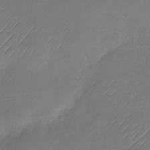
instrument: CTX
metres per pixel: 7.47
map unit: Nhu
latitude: -28.9164
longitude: -60.2144
